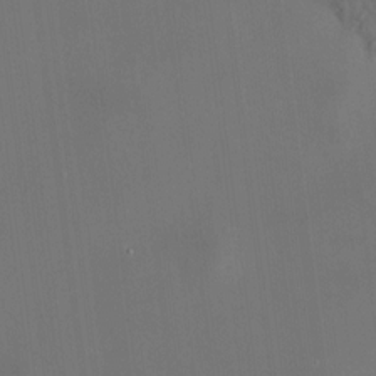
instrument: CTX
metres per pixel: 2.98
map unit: HNhu
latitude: 10.9136
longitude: 10.9164
